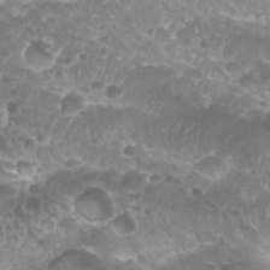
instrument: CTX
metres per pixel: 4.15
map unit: Nhu
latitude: 27.9528
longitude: -55.1214
